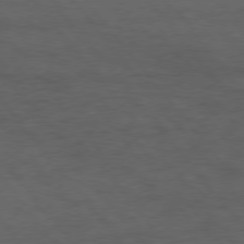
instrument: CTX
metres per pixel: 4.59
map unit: Hpe
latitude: 75.3104
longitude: -145.7260
